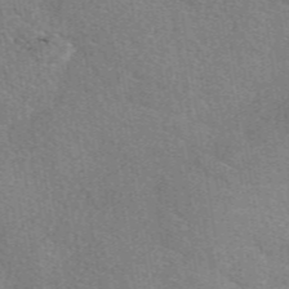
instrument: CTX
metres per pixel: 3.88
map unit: eAb
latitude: 49.4615
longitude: 115.1431
